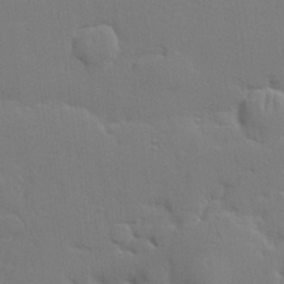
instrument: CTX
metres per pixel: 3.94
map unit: lHvf
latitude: 21.8584
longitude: 141.2565
